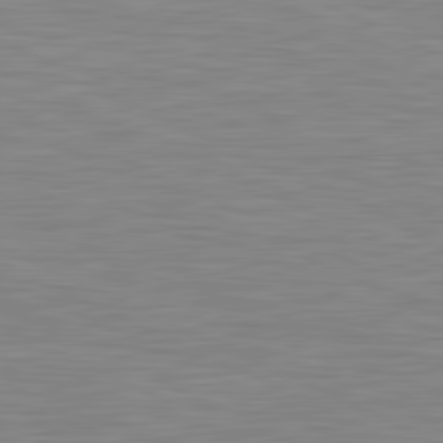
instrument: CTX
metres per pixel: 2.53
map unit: lApd
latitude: 81.3859
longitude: -169.8772
